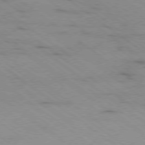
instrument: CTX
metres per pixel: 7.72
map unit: Ap
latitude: -79.0297
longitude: -99.6127
